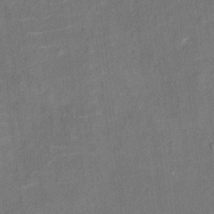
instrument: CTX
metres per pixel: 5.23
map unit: Ht
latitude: 13.7450
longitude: -40.0444
